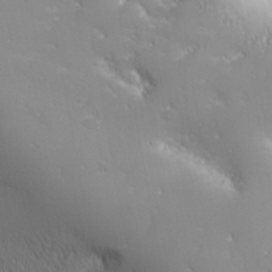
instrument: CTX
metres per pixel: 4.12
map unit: lHvf
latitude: 27.8206
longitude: 141.6533
